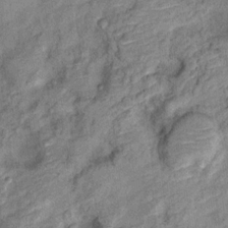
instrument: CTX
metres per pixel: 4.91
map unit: Ht
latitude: 10.9514
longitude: -39.9150
